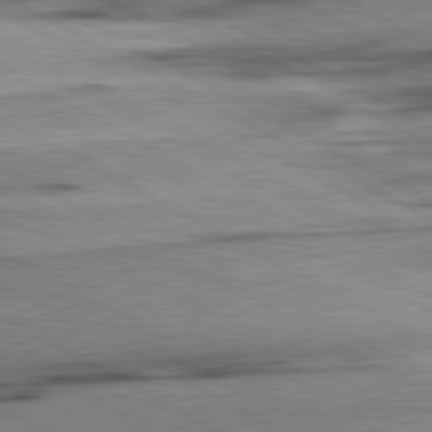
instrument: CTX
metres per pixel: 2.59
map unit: lApd
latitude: 80.6868
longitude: -157.2914
